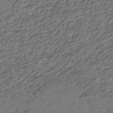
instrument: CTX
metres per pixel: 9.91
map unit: HNhu
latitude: -41.8989
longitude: 107.5210
